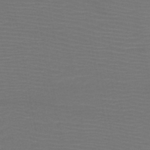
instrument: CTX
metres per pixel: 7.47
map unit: HNb
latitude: -49.1809
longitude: -44.3845
